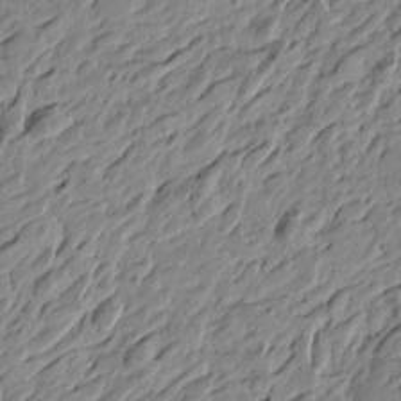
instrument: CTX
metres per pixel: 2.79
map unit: Htu
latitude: -4.5951
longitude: -178.9136
